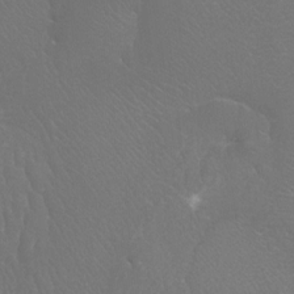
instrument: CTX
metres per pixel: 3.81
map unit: Htu
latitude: -7.2565
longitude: -33.1592
